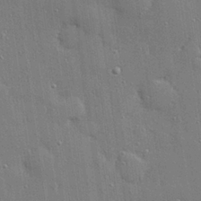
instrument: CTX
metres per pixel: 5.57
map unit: Hve
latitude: 28.5546
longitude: -90.8002
